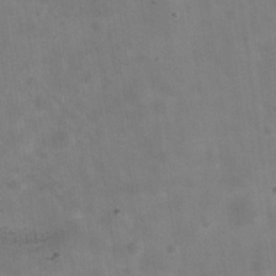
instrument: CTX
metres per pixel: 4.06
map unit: Hve
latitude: -31.1242
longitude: 93.6722
